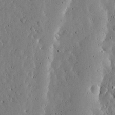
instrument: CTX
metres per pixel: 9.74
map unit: lHvf
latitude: 19.4804
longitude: -114.6868
